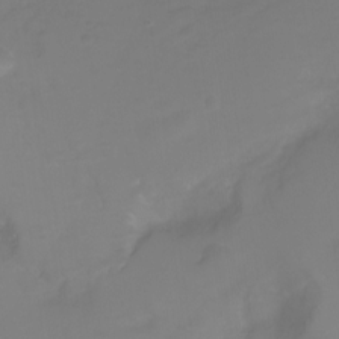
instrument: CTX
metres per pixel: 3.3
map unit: Nhu
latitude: -8.1795
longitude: -72.8380
